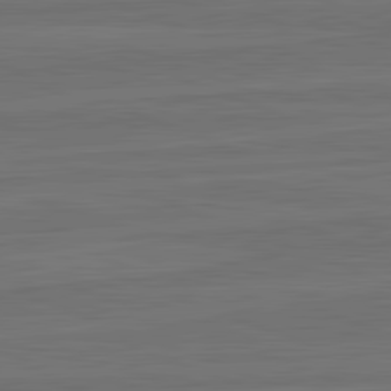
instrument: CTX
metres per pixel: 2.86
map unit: lApd
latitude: 82.5356
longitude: -179.4427
